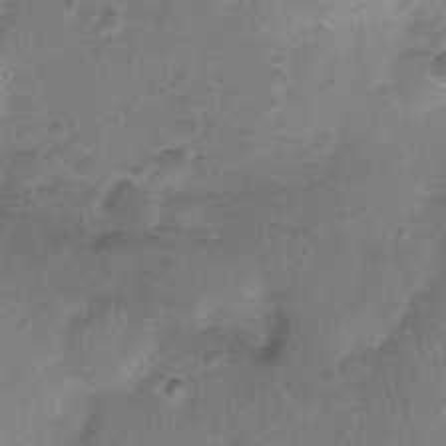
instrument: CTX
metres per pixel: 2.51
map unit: Nhu
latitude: 1.2915
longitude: -15.9151
